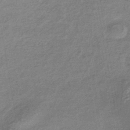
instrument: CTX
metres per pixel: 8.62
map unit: HNhu
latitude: -42.0472
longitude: 90.2740
